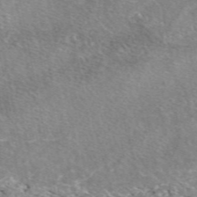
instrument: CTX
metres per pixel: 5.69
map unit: eAb
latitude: 49.7450
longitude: 109.9556
